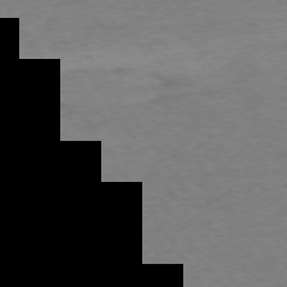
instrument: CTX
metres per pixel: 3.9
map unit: Ap
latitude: -74.8219
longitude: -85.9150
